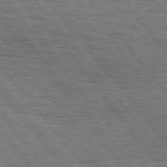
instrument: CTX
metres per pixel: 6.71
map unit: Hpe
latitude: 75.4804
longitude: -139.1214
